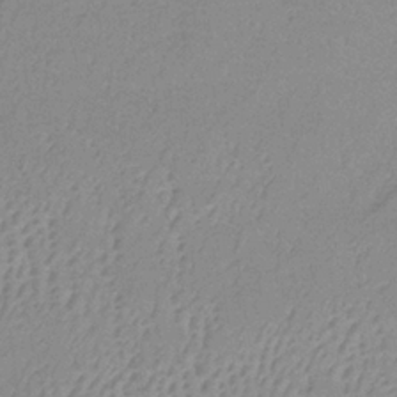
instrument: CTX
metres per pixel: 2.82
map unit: lHb
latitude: -34.6707
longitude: 69.9745
